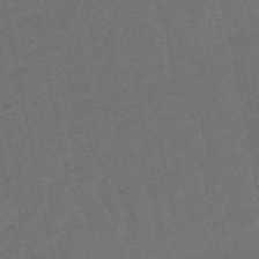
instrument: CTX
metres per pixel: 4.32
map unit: lHb
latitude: -50.6140
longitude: 80.9542
